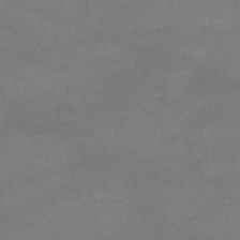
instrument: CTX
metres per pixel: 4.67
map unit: HNb
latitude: -55.8611
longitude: -44.5546
